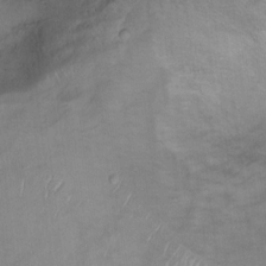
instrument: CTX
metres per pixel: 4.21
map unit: Ht
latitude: 7.4993
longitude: -30.0633
